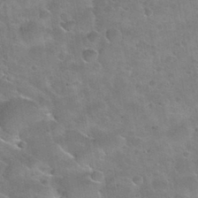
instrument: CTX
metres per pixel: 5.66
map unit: Nhu
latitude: 30.5546
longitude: -53.5371
